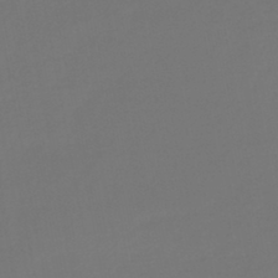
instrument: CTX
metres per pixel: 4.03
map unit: lHb
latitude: -43.9745
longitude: 76.0283
